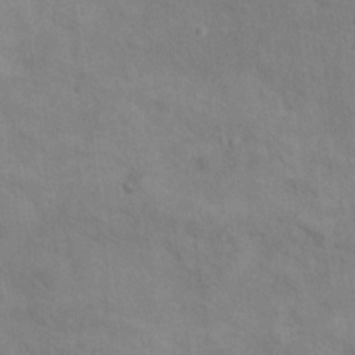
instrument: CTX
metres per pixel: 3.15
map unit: Hto
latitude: 14.6491
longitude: -38.1200
